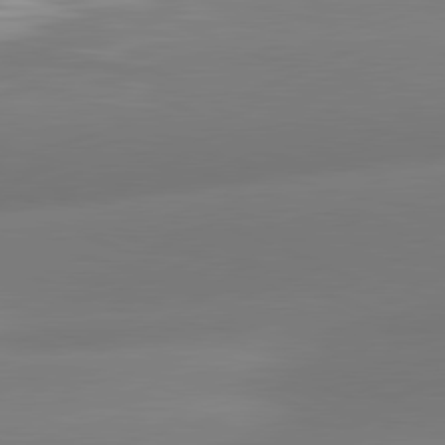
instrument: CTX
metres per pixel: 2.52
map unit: lApd
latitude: 81.3293
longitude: -162.3090
